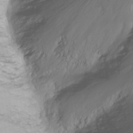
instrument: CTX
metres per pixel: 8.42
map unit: Nhu
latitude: -12.5574
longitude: -66.7057
